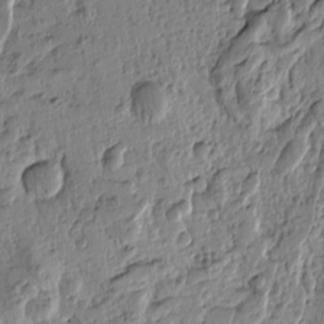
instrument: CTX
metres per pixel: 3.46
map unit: Htu
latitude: -0.8597
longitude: -176.4790
